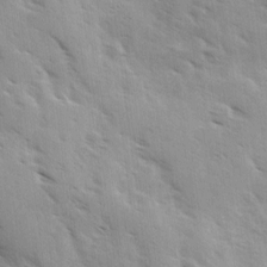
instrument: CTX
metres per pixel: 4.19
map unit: Ave
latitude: 10.6113
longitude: -102.7624
